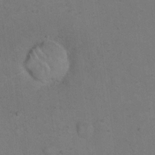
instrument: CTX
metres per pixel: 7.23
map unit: eHh
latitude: 19.8205
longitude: -62.0255
